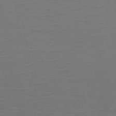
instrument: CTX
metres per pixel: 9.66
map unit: HNb
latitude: -50.1984
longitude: -45.9339
